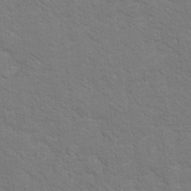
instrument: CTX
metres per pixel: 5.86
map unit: Hto
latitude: 17.2159
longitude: -38.2900
